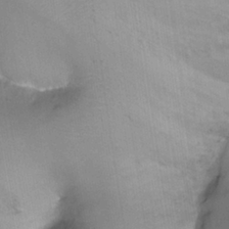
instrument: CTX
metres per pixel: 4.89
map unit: Ht
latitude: -17.7100
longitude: -44.8002
